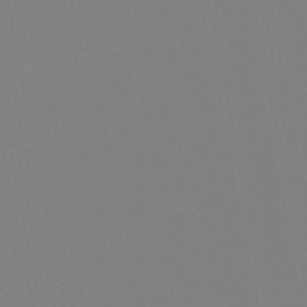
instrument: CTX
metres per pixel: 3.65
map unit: HNb
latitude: -54.6330
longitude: -49.1403
